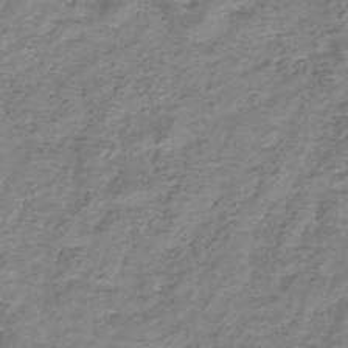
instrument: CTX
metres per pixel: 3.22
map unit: eHb
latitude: -34.1228
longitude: 75.8990
